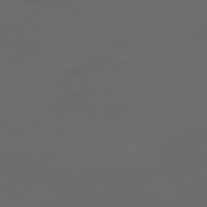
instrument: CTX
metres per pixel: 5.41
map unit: Ap
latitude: -80.0283
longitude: -71.5749
